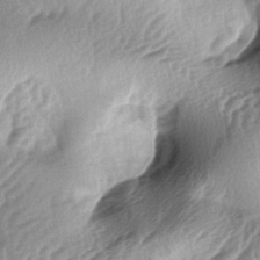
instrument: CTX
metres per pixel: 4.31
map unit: lAa
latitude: -4.6896
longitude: -125.3860
